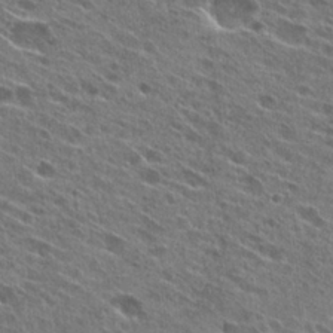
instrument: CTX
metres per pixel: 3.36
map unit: Hto
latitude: 26.9325
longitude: -44.3656
